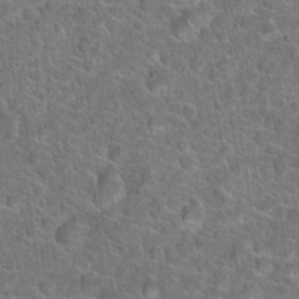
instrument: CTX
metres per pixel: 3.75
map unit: Hto
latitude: 19.7071
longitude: -43.8017
